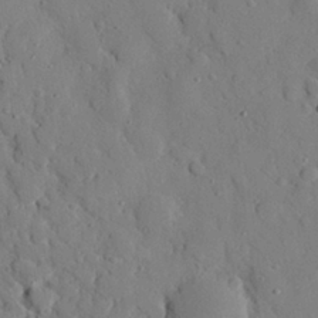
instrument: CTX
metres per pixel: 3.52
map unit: eHh
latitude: 26.6869
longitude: -77.3859
